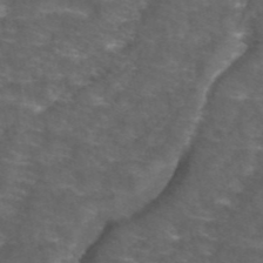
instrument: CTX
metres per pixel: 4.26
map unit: ANa
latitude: 44.2900
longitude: 24.5574
